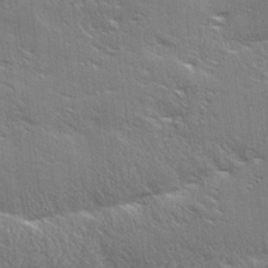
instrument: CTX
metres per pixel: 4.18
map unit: Ave
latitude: 17.6883
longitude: -137.9150
